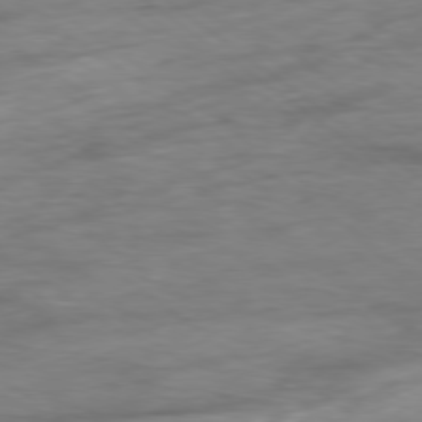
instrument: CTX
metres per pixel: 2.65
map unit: Ap
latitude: -79.0486
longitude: -91.7450
